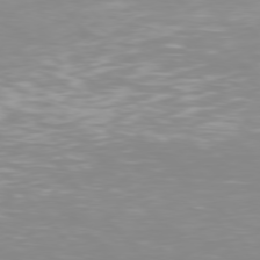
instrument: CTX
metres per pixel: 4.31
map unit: Hpe
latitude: 77.1403
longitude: -173.5560
